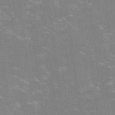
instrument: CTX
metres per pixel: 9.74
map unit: lHvf
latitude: -14.4629
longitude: -100.6868
